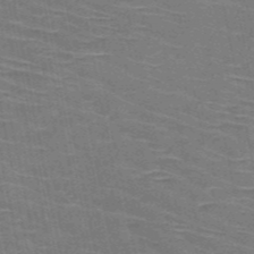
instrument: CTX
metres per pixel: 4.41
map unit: HNb
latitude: -53.4265
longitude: -45.4237
